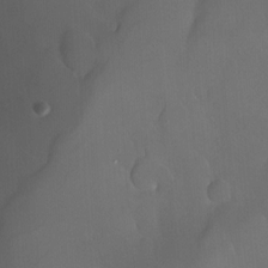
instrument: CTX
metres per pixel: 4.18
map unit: Nhu
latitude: -25.0864
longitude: -72.8191
